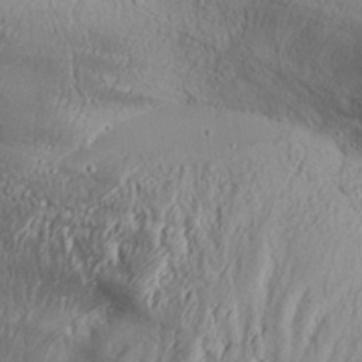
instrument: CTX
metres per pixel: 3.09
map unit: Aa
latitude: 32.5546
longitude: -134.9513
